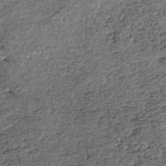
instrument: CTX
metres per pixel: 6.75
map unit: lHb
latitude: -39.8233
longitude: 65.3699
